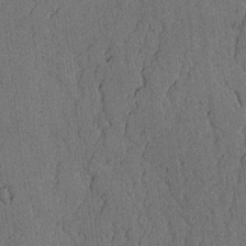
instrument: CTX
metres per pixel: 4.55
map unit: lAvf
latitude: -3.9745
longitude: -109.0836
